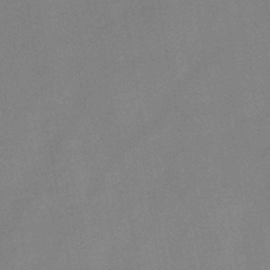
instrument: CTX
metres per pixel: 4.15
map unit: HNb
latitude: -44.8408
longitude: -38.1956
